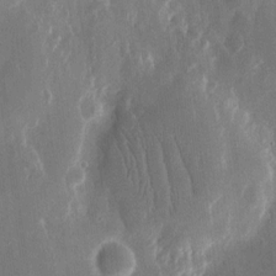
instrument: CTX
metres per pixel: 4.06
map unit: eHh
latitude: 13.0270
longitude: -71.7261
